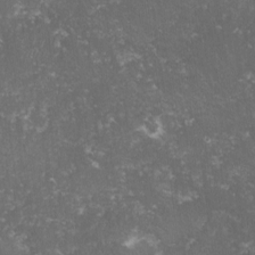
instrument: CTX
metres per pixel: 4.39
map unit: lHvf
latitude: -14.9920
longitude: -99.7827
